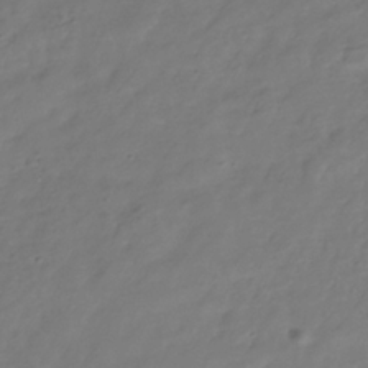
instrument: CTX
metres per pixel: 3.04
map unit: Hve
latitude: -34.2739
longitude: 90.6141
